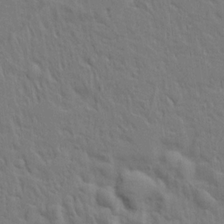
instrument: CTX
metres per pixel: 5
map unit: Ave
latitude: 17.3671
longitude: -141.5560
